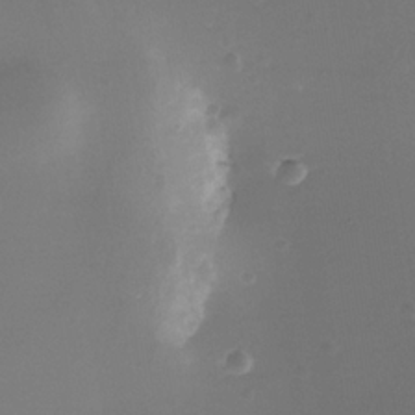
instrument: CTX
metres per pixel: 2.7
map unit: Nhe
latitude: -35.5777
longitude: -117.7639
